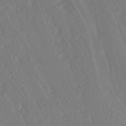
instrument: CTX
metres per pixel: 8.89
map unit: HNhu
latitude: -40.7463
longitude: 99.8800
